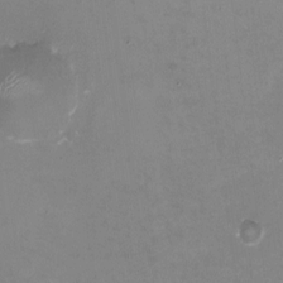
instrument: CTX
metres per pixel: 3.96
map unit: HNhu
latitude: -1.1809
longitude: -4.5357
